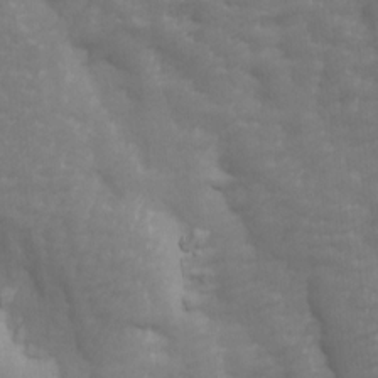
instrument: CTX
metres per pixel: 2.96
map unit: Ave
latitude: 14.0444
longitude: -105.5938
